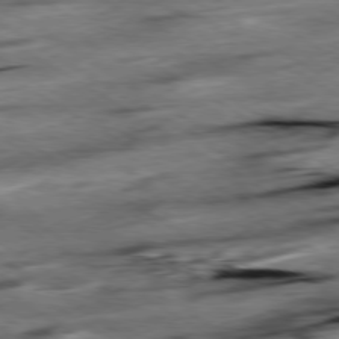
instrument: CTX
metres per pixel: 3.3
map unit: Hpe
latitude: -79.2187
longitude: -20.3279
